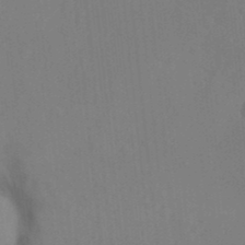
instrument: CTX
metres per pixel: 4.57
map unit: Nhu
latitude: 11.0648
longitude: -27.8017
